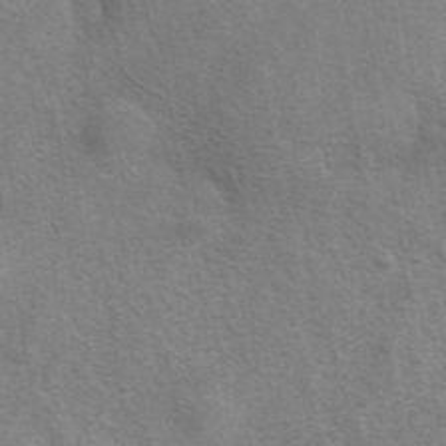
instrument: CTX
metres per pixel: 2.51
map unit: eAb
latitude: 41.2536
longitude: 105.9367
